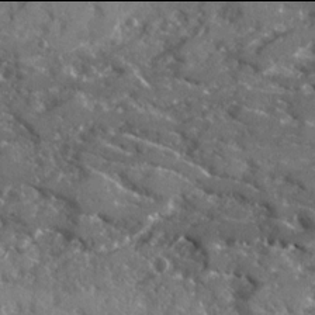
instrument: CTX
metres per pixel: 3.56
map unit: Ave
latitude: 17.9906
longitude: -130.1011
